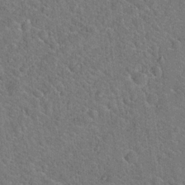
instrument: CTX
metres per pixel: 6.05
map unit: Hto
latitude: 19.7260
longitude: -50.7435
